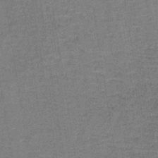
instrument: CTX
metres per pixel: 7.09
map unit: lHb
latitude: -41.5588
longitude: 57.2943
